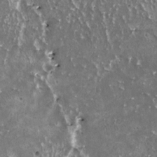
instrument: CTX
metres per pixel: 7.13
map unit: HNhu
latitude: 2.4412
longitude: 6.0472
